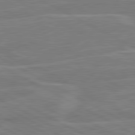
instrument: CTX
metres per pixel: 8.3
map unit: lApd
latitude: 80.9892
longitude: 121.8989
